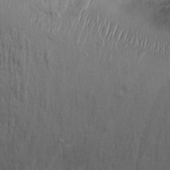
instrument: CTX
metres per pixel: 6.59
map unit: Ht
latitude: -3.1431
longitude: -14.5735
